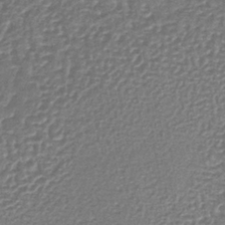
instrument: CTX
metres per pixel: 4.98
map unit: lHb
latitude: -36.1227
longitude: 59.7288
